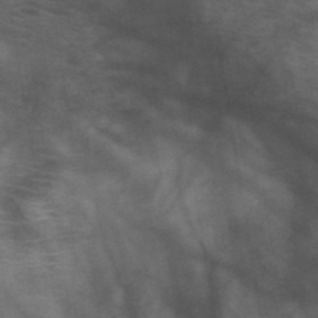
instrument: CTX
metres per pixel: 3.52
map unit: HNb
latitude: -46.2550
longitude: -45.2348
